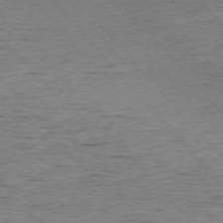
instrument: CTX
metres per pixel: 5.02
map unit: Ap
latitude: -76.2173
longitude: -95.3104
